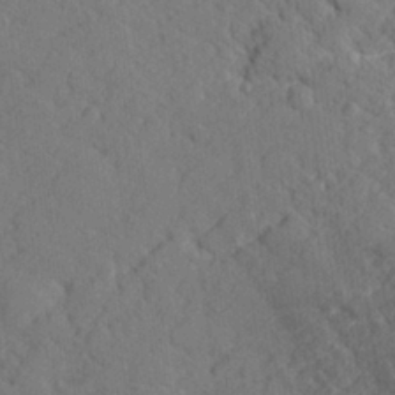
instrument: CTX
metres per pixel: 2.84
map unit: lHvf
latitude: 26.1578
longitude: 142.8030
